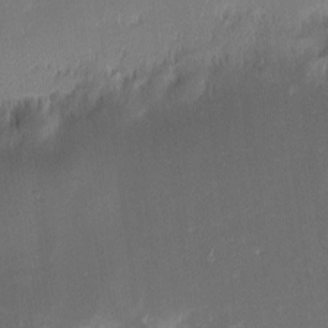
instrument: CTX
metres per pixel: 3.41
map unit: eHh
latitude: -2.4817
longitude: -84.3467
